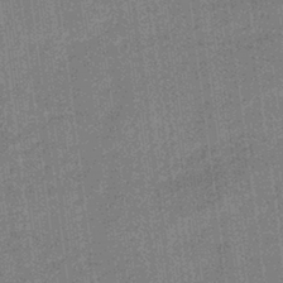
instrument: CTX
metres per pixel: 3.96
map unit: lHb
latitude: -40.6707
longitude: 69.5399
